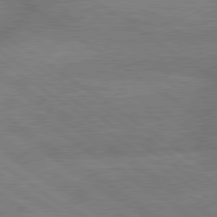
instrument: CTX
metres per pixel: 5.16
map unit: lApd
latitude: 79.7072
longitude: -164.1578
